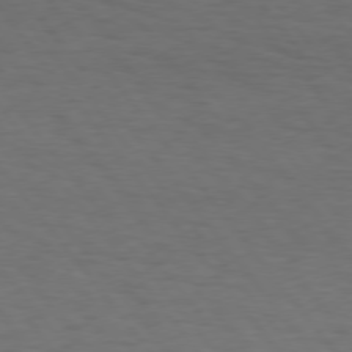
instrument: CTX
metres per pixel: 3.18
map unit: Hpe
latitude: 75.4049
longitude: -131.1404
